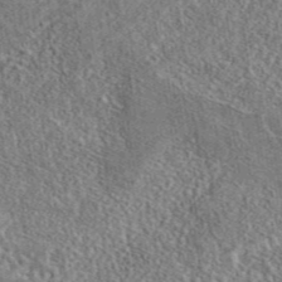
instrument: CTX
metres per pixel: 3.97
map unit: eAb
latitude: 43.0081
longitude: 112.2551
